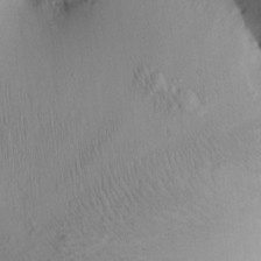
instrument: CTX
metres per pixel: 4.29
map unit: eHh
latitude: -1.0298
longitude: 15.2943
